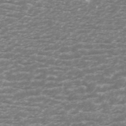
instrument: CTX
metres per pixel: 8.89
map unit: ANa
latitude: 44.6301
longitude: 26.5006
